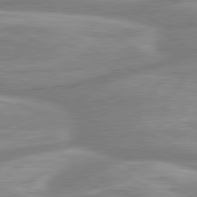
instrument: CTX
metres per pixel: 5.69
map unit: lApd
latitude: 80.5168
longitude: -173.0458
